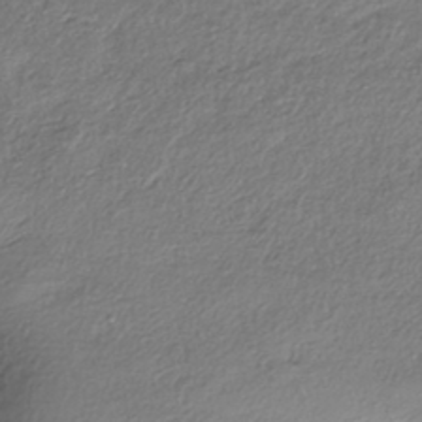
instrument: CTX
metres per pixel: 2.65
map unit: eHh
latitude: -41.8989
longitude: 121.2754
